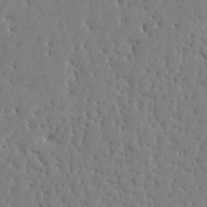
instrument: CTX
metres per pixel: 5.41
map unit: Aa
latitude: 15.6694
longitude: -141.9717
